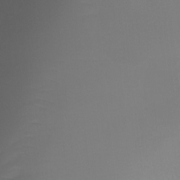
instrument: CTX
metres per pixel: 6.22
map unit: Ht
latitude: -15.6533
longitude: -45.5371
